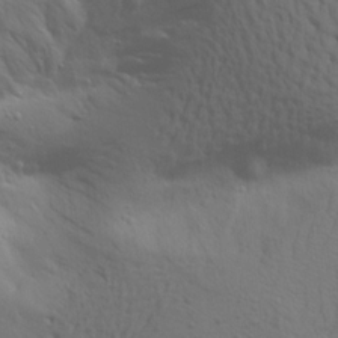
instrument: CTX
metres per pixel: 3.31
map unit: Aa
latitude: 18.1200
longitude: -144.8380
